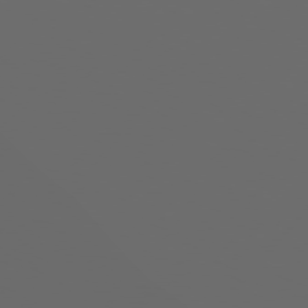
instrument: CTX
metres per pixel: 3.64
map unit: Hpe
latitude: 76.6679
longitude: -140.3089
